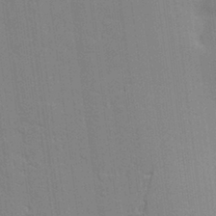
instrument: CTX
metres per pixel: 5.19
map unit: lAvf
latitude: 25.4048
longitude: -112.1011
